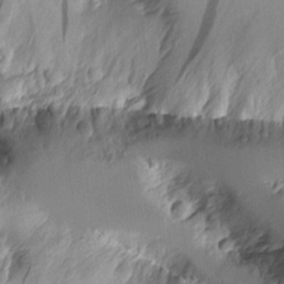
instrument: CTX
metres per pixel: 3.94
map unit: Aa
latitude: 11.5371
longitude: -127.4049
